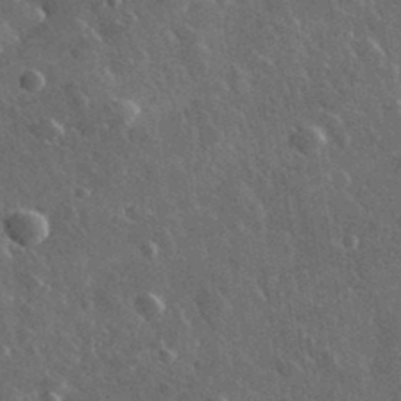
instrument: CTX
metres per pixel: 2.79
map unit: lHvf
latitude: 35.7638
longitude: -90.2711
